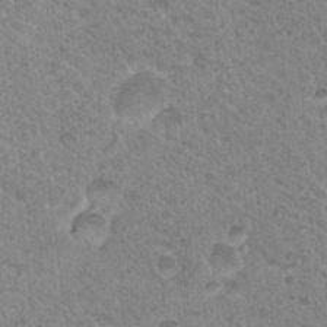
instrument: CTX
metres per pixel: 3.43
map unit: Nhu
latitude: 18.1011
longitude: -31.3482
